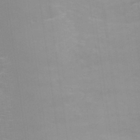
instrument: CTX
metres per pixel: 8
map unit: Nhu
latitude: 26.4223
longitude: -51.6882
